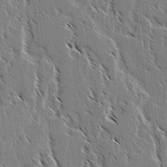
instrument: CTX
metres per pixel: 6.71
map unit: lAvf
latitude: 2.8380
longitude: -105.4049
